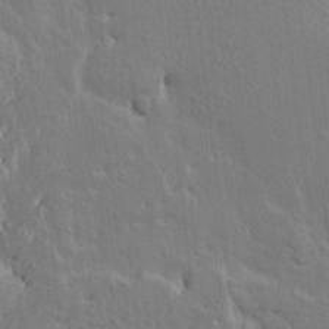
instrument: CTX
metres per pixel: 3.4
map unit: HNhu
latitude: 4.6113
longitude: 3.8422
